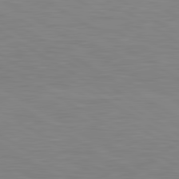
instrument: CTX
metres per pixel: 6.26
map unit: lApd
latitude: 81.1025
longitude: 160.6519
